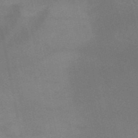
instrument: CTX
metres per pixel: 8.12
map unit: HNb
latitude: -52.8219
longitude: -41.8394
